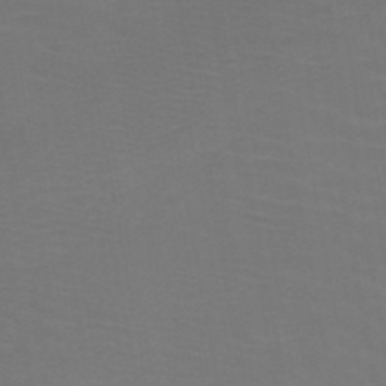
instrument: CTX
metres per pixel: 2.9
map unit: HNb
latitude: -49.0109
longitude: -46.2523
